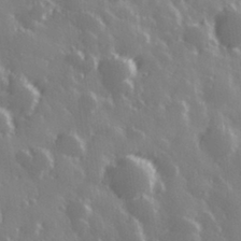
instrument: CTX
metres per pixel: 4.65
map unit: Hve
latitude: 28.6112
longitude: 146.9730
